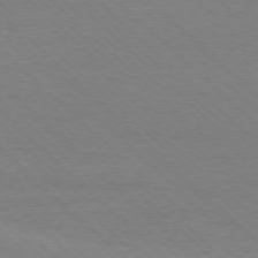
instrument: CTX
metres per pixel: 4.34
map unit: Ap
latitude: -77.7100
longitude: -86.4790
